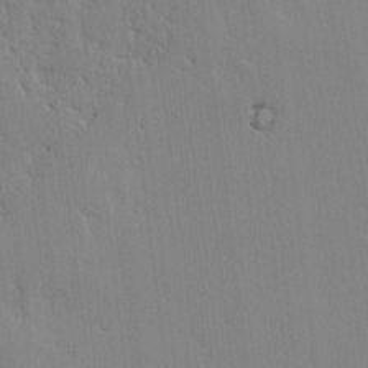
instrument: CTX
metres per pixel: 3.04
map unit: lAvf
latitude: -1.1809
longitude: -106.0444
